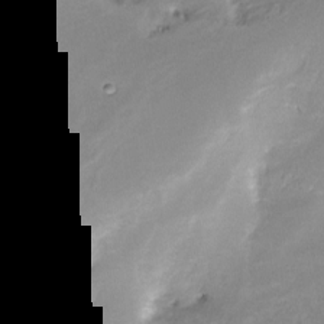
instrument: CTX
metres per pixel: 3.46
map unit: Nve
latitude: -24.4629
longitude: -109.0269
